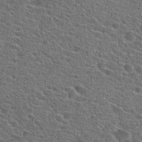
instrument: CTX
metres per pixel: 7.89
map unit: Hto
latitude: 23.9339
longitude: -44.6868
